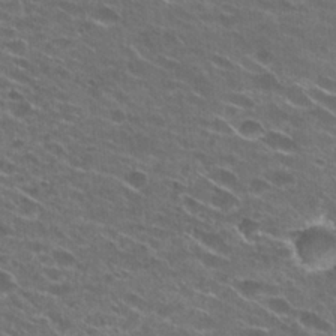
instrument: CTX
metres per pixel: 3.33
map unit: Hto
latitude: 25.3481
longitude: -43.1025
